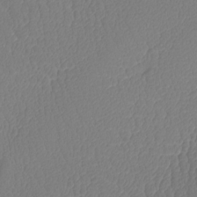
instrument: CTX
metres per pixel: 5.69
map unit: Htu
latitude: -13.0298
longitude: -71.5938
